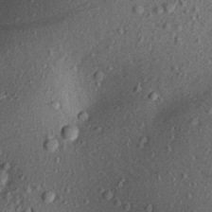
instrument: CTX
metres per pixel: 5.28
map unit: Aa
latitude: 18.2333
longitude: -147.0648
